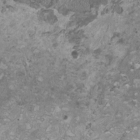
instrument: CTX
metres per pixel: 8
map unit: HNhu
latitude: 1.2348
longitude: -0.8002
